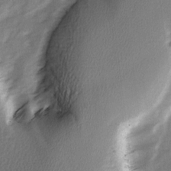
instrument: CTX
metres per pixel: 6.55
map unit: Ave
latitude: 2.4412
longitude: -110.6491
